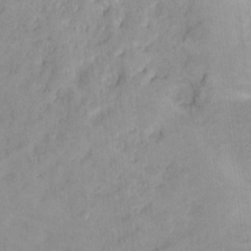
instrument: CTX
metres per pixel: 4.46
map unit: Nhu
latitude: 14.0822
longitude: -37.0648
